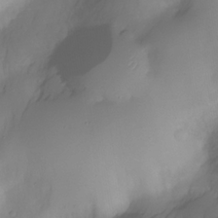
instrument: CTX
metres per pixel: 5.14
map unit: Nhe
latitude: -34.3495
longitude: -142.9892
